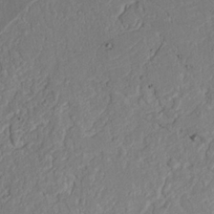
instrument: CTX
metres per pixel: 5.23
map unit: Nhu
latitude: 20.9703
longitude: -72.4790
